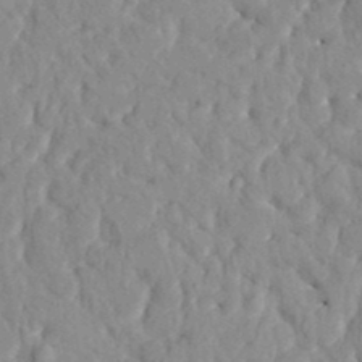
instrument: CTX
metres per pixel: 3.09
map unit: HNhu
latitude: 4.9136
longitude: 10.2740
